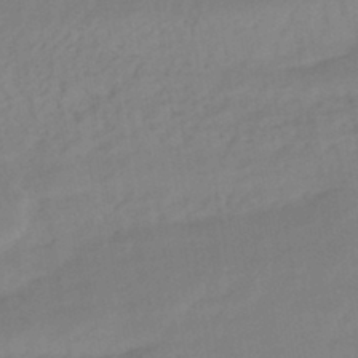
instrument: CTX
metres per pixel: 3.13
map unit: HNhu
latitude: -42.2361
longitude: 101.8233
